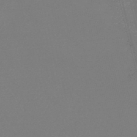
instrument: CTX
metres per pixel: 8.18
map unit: eHb
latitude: -48.9164
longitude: 87.0487
